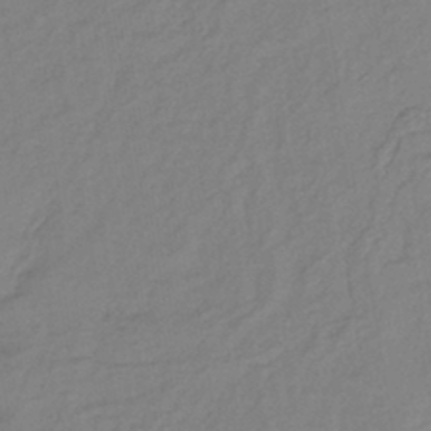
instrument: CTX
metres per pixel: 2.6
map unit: lHb
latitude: -41.9178
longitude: 74.8975
